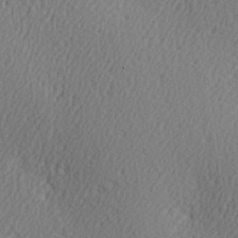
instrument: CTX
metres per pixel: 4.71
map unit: Hve
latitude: 2.7813
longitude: -124.4223
